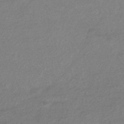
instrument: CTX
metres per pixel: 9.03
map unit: HNhu
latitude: -43.2564
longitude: 95.7288
